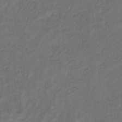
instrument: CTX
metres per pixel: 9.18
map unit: eHb
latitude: -31.2187
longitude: 71.8989
